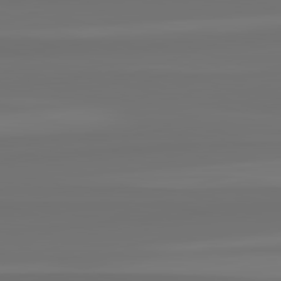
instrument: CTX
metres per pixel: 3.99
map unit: lApd
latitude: 82.5167
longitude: -177.9528
